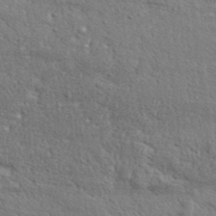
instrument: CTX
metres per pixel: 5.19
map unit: Aa
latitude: 33.1592
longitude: -135.6505
